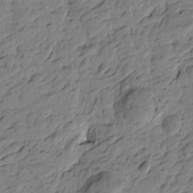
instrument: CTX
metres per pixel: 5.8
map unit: Htu
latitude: -3.9556
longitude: -178.5168
